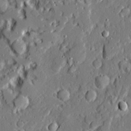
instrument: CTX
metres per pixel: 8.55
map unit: Ave
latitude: 20.8758
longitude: -128.0444
